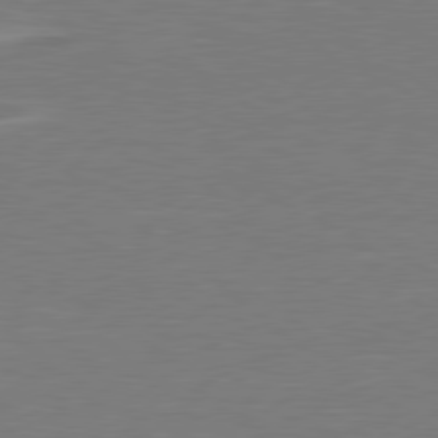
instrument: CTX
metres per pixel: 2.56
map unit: lApd
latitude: 79.1026
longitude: -93.2915
